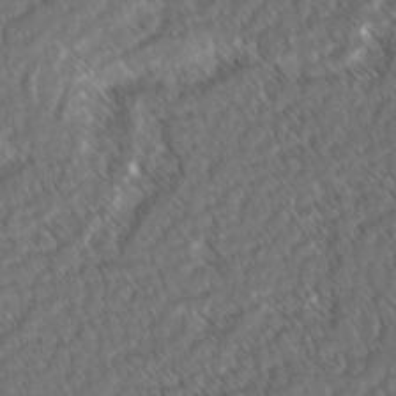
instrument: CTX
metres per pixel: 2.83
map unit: lAvf
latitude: -3.0297
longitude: -114.1766
